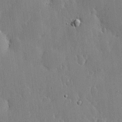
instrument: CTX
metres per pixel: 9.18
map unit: lHvf
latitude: 18.2144
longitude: -115.8394
